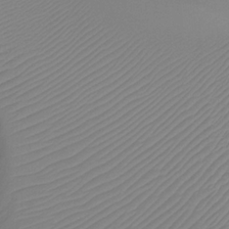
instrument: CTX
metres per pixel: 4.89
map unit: Htu
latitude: -12.5385
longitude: -47.0270
